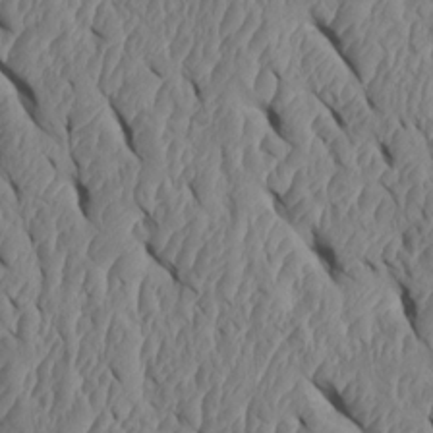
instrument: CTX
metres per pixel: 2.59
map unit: Htu
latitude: 1.5560
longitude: 148.5007
